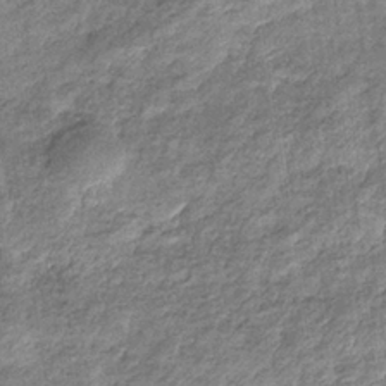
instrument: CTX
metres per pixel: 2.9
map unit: eHb
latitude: -37.7099
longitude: 77.6344
